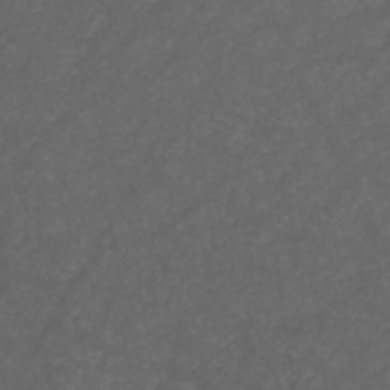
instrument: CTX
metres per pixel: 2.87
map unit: ANa
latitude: 39.2159
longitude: 23.6533
